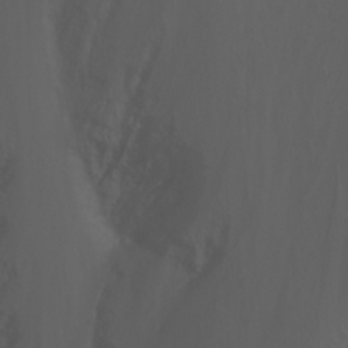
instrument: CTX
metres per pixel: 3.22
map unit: Nhu
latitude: -7.2943
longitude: -72.1200
